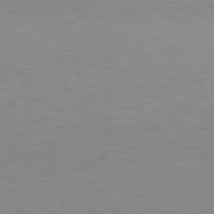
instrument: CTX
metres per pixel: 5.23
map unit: Hpe
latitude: 78.2712
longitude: -167.2537
